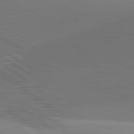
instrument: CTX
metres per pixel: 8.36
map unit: lApd
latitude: 81.6127
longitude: 141.2754
